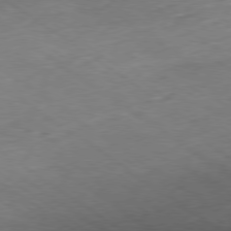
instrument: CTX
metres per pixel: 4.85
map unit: Ap
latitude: -79.6910
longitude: -91.6505
